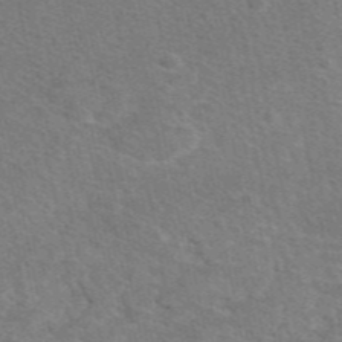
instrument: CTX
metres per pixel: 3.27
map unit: eAb
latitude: 47.7639
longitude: 116.2739
